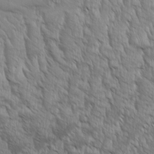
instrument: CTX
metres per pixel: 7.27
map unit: Aa
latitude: 8.9325
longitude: -130.2145
